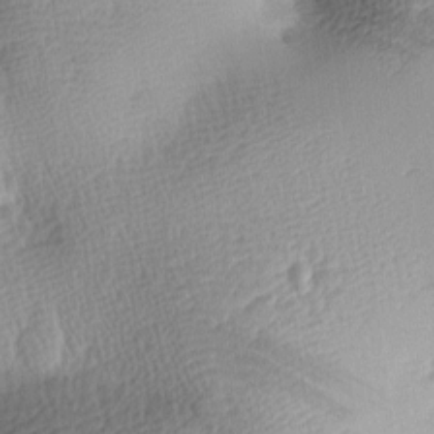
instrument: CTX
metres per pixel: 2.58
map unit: lAa
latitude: -10.1228
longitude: -124.8002
